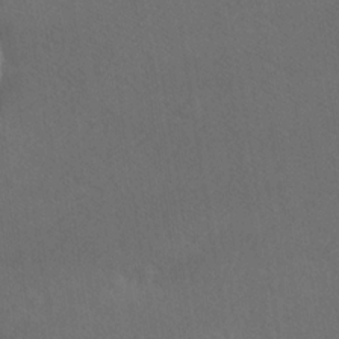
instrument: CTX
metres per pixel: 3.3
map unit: Ave
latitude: -8.4629
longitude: -121.0459
